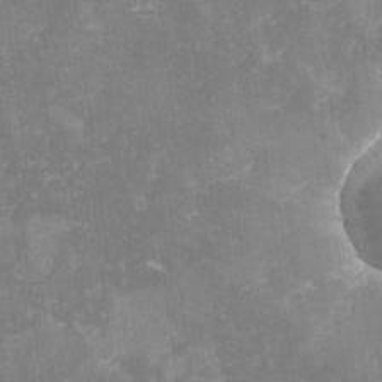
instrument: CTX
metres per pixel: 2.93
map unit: lHvf
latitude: -14.1417
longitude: -98.7057
